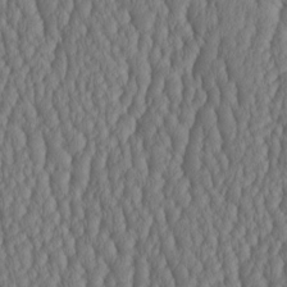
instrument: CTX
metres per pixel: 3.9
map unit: HNhu
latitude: -2.9730
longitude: 13.3321
